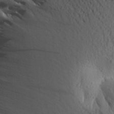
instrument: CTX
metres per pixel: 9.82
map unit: Aa
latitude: 27.7639
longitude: -144.9136
